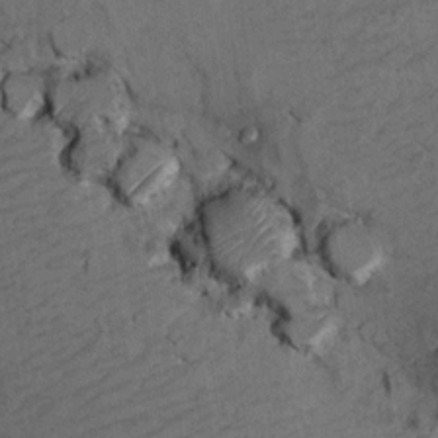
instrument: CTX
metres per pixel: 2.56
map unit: Hto
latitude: 8.9892
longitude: -36.0255
